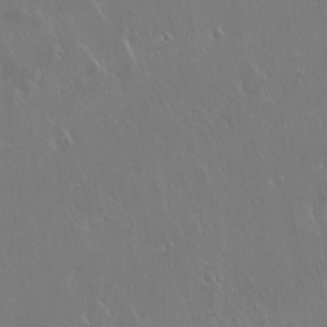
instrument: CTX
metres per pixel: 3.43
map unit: Hto
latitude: 17.9150
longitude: -57.1970
